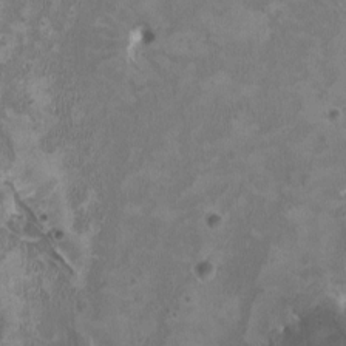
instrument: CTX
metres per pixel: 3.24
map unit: HNhu
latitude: 2.7813
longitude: -3.7260
